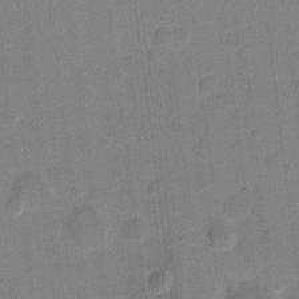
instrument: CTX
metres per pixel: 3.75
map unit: eHh
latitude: 10.4601
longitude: -66.5734
